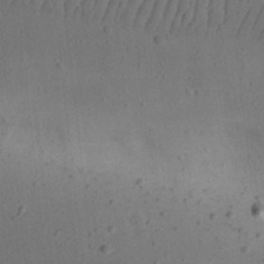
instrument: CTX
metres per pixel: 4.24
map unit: eHh
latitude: 23.3104
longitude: -70.1200
